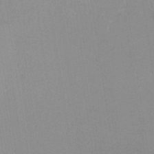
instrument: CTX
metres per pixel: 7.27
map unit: HNhu
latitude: -42.3684
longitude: 102.5952
